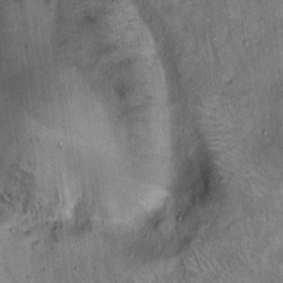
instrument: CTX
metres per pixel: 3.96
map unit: Hto
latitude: 14.4790
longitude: -57.5560
